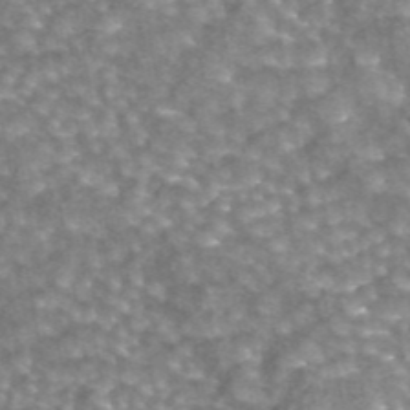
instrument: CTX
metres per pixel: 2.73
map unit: eAb
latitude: 44.4034
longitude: 104.9352
